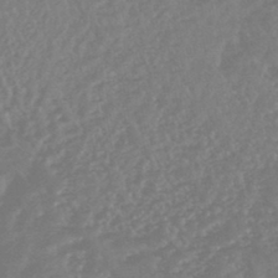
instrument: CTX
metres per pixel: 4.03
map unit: HNhu
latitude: -45.4077
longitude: 91.4644
